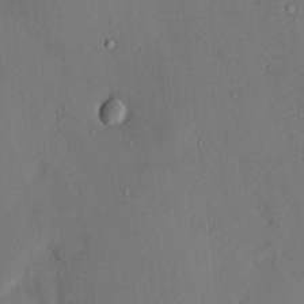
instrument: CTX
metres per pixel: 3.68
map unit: HNhu
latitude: 6.0822
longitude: 14.9920
